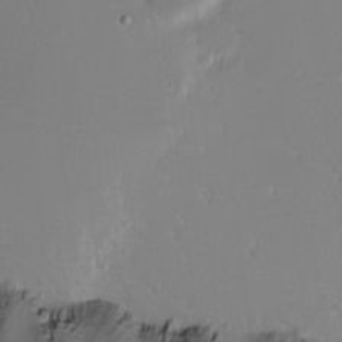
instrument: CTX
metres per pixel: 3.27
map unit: Nhu
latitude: -4.7085
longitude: -81.2915
